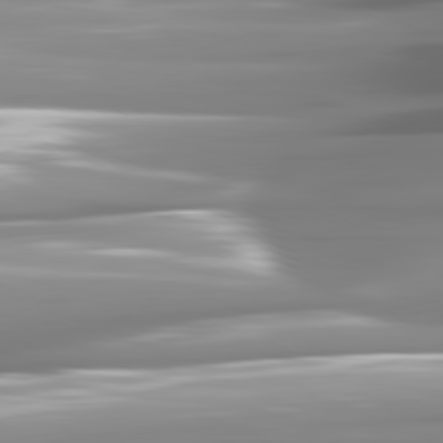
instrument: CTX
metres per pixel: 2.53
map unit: lApd
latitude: 81.7450
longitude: -141.8016
